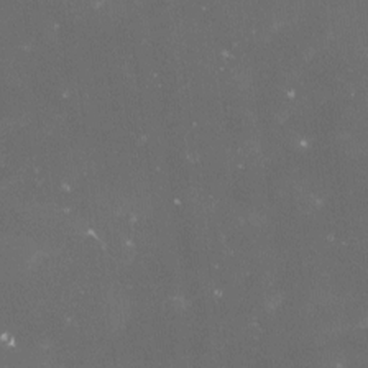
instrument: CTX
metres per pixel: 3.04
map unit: lHvf
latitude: -15.0487
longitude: -99.8961
